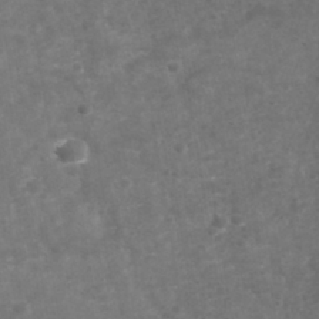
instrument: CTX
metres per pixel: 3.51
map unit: Nhu
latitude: -39.8234
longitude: -81.2726
